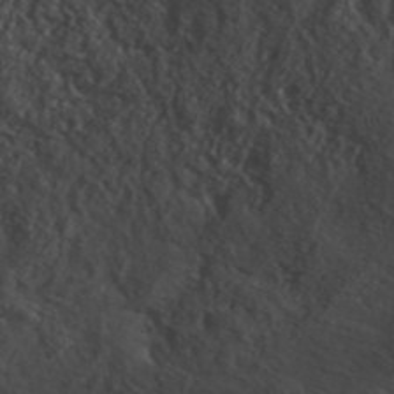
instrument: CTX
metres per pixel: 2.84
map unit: ANa
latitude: 43.7072
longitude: 28.8597
